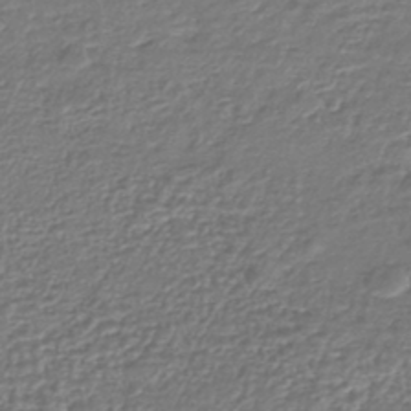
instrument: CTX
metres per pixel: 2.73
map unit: lHb
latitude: -42.5573
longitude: 75.9745
